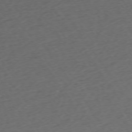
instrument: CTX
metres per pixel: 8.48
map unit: Ap
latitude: -74.5196
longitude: -80.8191
